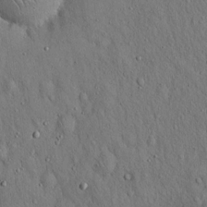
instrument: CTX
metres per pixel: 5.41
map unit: Hto
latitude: 15.4616
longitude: -58.4034
